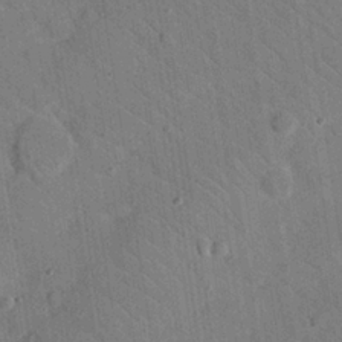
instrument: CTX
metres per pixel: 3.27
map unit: Nhu
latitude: 24.3845
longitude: -73.4994
